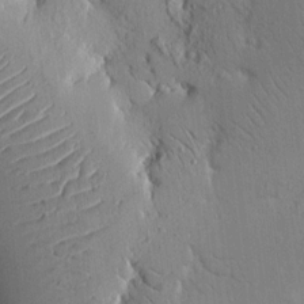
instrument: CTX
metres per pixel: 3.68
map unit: Nhu
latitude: 15.6883
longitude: -77.4804
